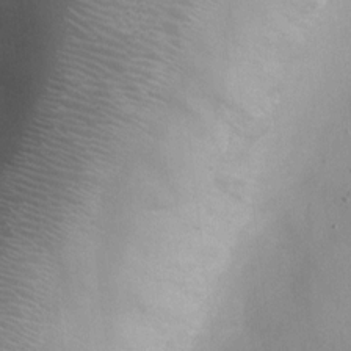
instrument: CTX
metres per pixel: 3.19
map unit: Ht
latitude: -4.5384
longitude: -19.4426
